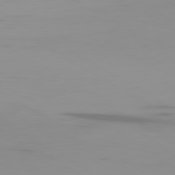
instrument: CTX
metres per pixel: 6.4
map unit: Ap
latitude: -80.4251
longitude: -93.8583
